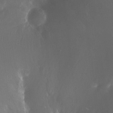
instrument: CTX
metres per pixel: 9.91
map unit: Ht
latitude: -12.1228
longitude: -44.5357
